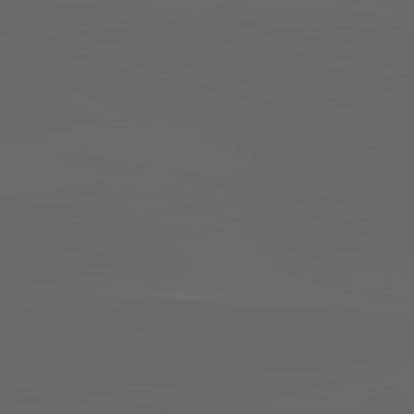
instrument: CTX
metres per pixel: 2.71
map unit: lApd
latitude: 82.9891
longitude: -136.7247
